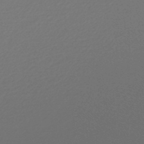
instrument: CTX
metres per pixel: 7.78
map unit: lHb
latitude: -47.5021
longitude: 63.8422
